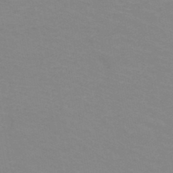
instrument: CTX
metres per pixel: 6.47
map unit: HNb
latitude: -48.2929
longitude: -46.1011
